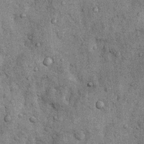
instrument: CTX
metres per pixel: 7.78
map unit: Nhu
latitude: 6.3089
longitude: -23.9339
